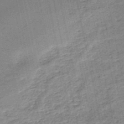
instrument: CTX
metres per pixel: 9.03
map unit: HNb
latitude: -50.5574
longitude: -49.9339
